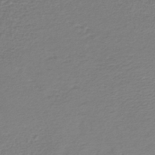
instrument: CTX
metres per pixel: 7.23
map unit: lHb
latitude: -43.3131
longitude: 69.7288
